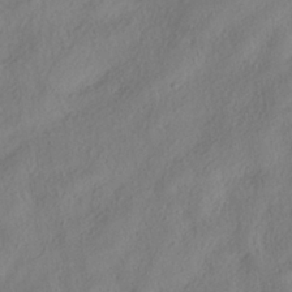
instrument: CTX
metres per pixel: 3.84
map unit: HNhu
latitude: -39.3510
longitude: 102.3495
